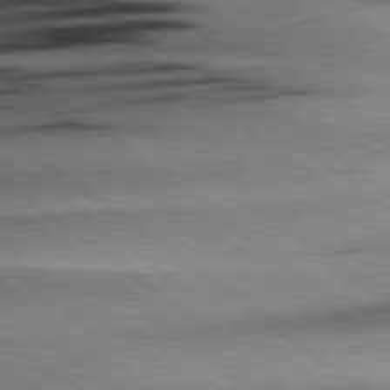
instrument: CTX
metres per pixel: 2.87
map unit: Hpe
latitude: 78.8758
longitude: -154.6490
